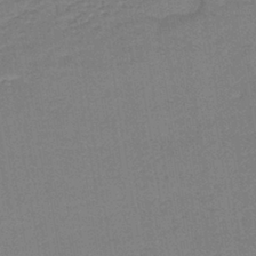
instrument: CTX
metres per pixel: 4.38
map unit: lHb
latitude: -39.1809
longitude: 58.5195
